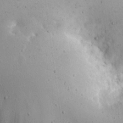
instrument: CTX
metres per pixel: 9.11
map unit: eHh
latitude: 17.1970
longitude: -70.1767
